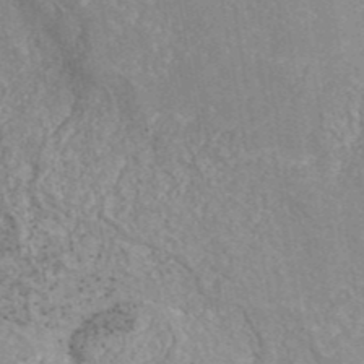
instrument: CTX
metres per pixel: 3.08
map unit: eAb
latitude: 42.6113
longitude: 106.5007
